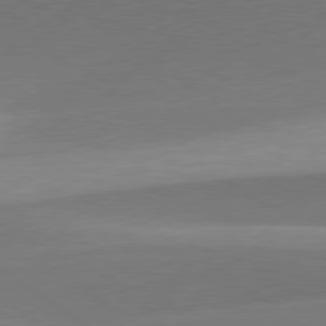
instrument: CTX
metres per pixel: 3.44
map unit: lApd
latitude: 79.8395
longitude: -94.5735
